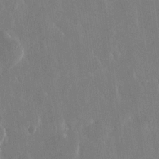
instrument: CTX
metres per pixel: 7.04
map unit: eHh
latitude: 15.0459
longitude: -71.1781
